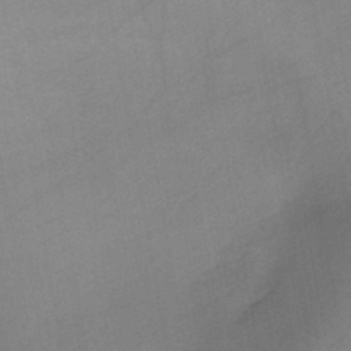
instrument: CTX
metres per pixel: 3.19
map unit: HNb
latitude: -45.8611
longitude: -40.7813
